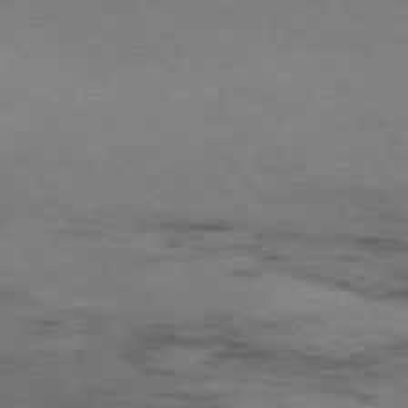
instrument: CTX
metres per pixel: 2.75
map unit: Hpe
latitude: -77.3132
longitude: 12.0850
